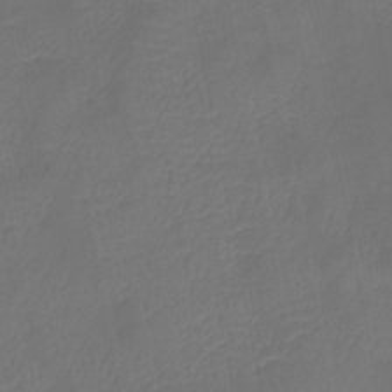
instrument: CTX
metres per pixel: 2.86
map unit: eHb
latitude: -39.3699
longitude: 76.8786
